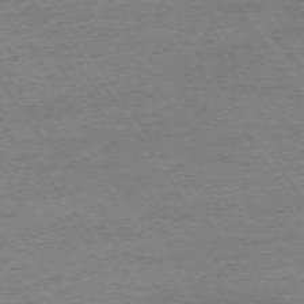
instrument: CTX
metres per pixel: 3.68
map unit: Ap
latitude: -73.9367
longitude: -83.1970
